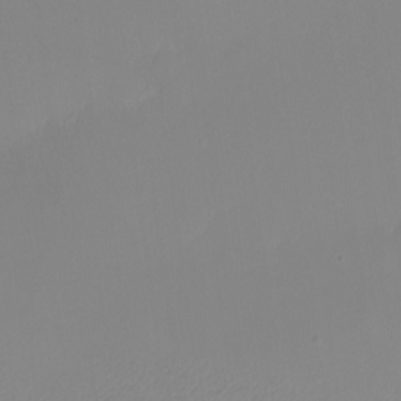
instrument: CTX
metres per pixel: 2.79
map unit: eHh
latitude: -5.6533
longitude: -86.2900
